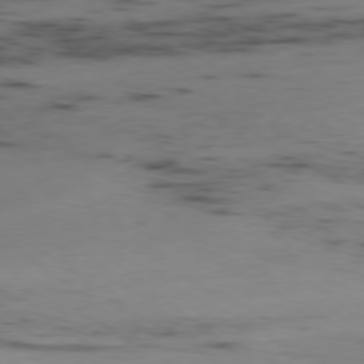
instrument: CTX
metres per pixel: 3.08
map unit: Ap
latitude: -78.6707
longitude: -63.6316
